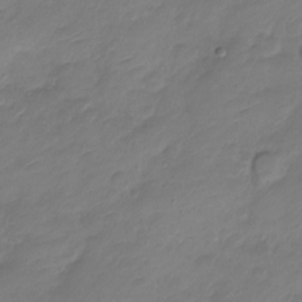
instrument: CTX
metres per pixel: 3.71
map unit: Nve
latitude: -17.5211
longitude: 106.5385
